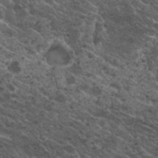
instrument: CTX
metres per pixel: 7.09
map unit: Nhu
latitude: 29.6316
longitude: -54.0633
